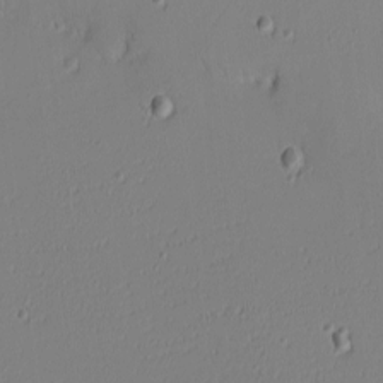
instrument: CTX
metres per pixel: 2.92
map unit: eHh
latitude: -6.5762
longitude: -80.7435
